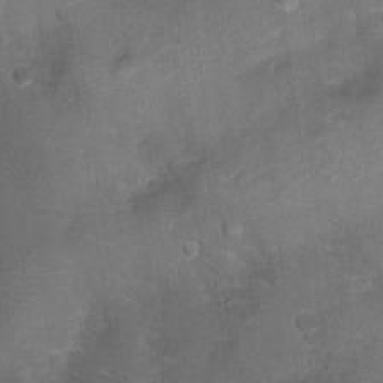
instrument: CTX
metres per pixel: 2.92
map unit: Aa
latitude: -8.3117
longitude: -71.9717
